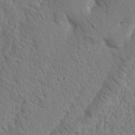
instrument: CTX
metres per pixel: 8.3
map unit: Nhu
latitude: 15.7639
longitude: -75.6505
